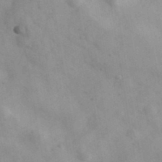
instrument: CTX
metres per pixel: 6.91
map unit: Ave
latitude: 39.2348
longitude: -107.5182
